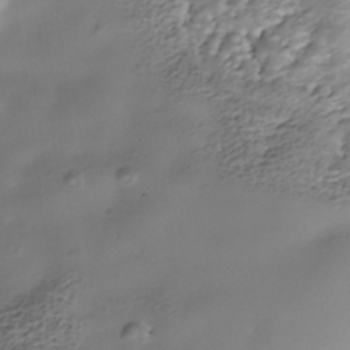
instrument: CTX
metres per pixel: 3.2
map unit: Nhe
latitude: -38.6519
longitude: -117.1970
